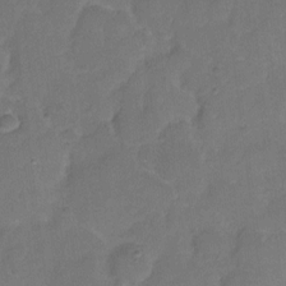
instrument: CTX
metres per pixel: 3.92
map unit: Hto
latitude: 4.6868
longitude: -61.4237
